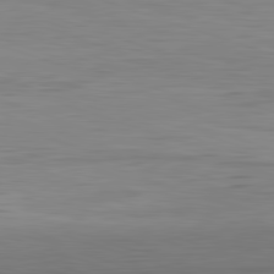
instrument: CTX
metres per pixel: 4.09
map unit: Hpe
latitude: -82.5574
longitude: 10.3873
